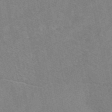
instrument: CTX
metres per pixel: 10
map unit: eAb
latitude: 49.1970
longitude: 120.9730
